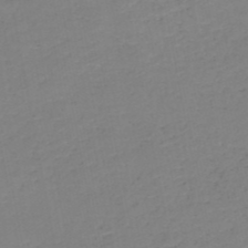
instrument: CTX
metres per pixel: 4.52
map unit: HNb
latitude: -50.7463
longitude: -50.3089
